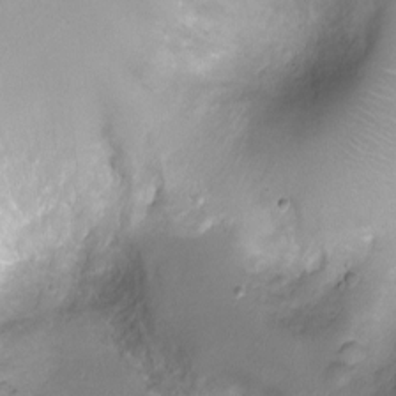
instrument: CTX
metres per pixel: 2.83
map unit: Ht
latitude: -6.5951
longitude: -19.6316
